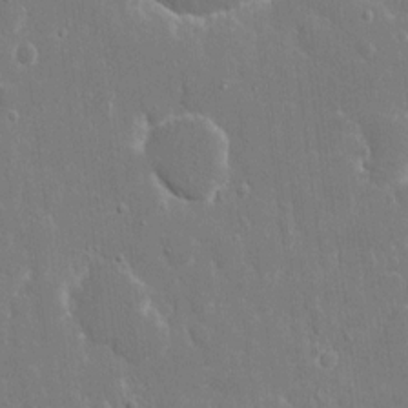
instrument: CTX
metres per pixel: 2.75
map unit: eHh
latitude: 9.0270
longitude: -69.8206
